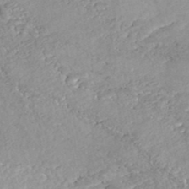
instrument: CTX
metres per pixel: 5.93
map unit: Nhe
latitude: -47.9745
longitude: -173.1214
